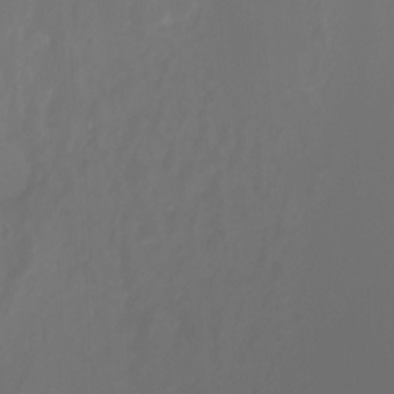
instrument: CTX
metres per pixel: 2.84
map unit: Nhu
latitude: -8.2361
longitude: -82.1199
